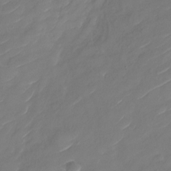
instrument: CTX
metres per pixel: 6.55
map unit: Nhu
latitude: -29.9556
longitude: -72.9703
